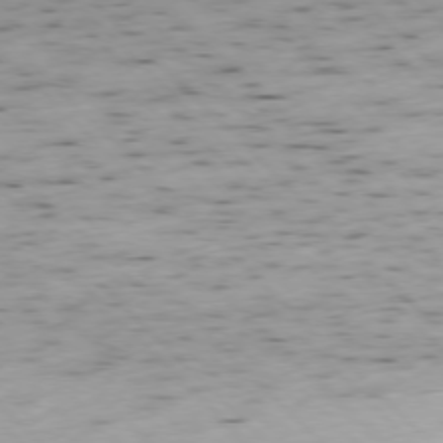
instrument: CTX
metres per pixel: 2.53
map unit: Ap
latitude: -77.1809
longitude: -61.1781
